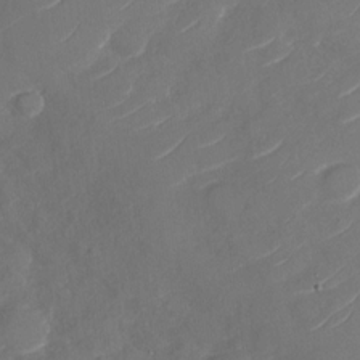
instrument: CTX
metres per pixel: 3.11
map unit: Nhu
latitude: -30.0094
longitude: -72.4412
